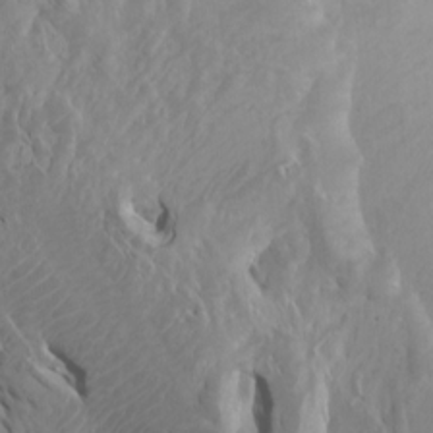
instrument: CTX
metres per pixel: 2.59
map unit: Htu
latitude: -8.7463
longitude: -64.7435
